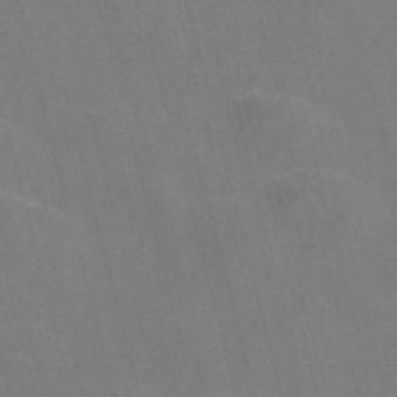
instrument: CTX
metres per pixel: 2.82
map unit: Nve
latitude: -57.7100
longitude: 55.0109
